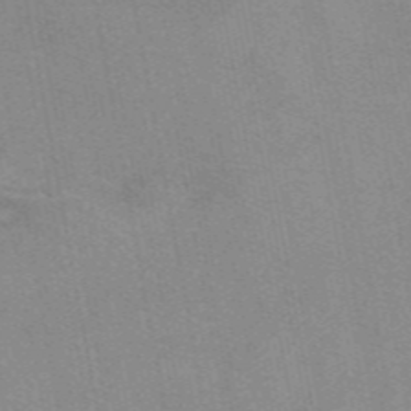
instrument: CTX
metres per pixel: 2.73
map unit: eAb
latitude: 48.7813
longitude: 105.1620
